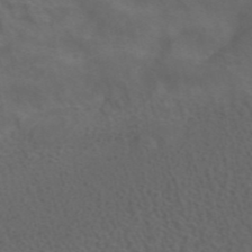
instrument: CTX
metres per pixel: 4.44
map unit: ANa
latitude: 43.5938
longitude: 24.2361
